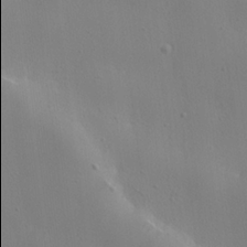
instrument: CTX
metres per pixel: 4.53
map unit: lHvf
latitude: 21.7261
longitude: 142.0094
